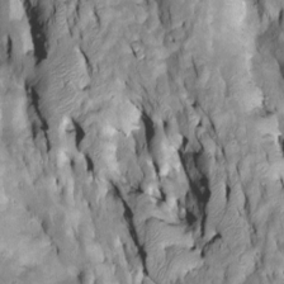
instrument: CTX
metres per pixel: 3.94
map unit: Htu
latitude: -6.9541
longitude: 144.2362
